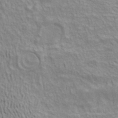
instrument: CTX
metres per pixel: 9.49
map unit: ANa
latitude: 41.2726
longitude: 14.2362
